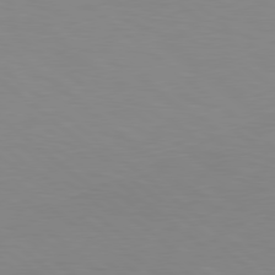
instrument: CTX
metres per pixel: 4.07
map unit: lApd
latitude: 78.8947
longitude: -176.9136
